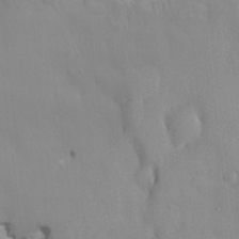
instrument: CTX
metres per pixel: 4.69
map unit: HNhu
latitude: 5.8205
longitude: -1.3292
